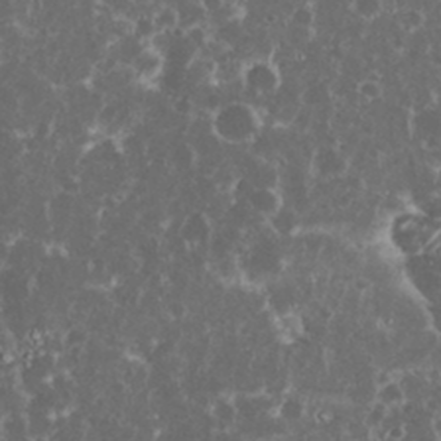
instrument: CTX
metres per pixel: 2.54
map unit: eHh
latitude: 33.5182
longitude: -62.0633
